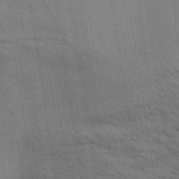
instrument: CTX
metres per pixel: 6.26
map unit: Aa
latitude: 32.1389
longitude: -139.9150
